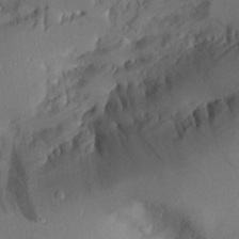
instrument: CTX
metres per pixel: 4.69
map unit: Aa
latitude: 24.3278
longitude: -132.8002
